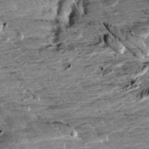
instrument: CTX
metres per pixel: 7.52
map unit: Aa
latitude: 10.3278
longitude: -141.1214
